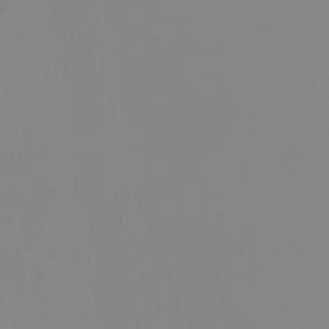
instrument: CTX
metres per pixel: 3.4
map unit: eHb
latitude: -37.3698
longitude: 74.5385
